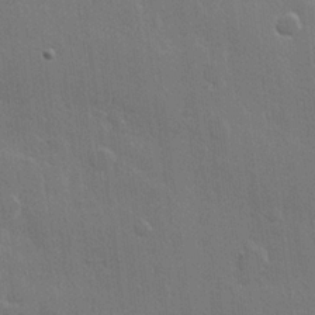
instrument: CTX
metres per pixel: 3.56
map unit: Hve
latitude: 22.7057
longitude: 148.4062
